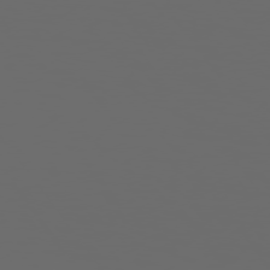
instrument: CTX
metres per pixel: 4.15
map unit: Hpe
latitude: 75.2348
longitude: -128.1389
